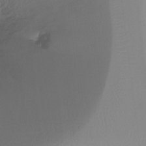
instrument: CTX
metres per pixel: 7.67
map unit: Ht
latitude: -6.6707
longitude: -29.1214
